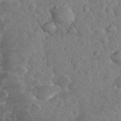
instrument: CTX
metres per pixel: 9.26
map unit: eHh
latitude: 34.9702
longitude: -64.7057
